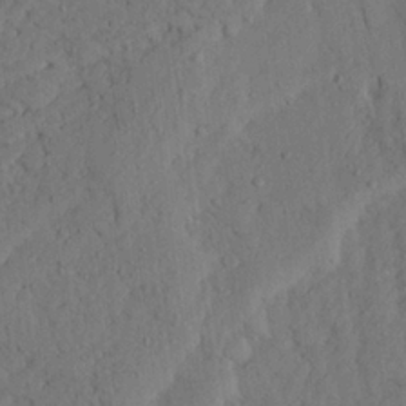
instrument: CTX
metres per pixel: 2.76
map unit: Ave
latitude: 23.8583
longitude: -133.4615
